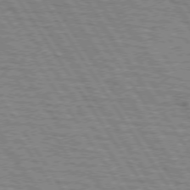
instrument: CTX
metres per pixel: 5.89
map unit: lApd
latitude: 74.1011
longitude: -78.1011
